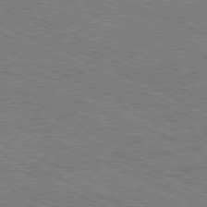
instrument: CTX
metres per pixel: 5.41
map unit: Ap
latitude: -81.1053
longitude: -75.4615
